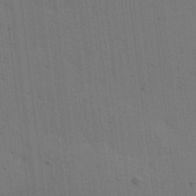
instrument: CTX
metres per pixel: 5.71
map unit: lAa
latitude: 12.1767
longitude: -108.7246
